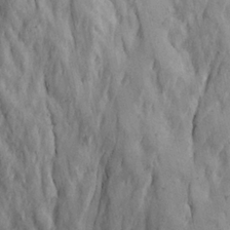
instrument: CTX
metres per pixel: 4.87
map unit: Ave
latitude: 23.0647
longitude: -136.0822
